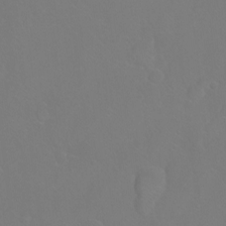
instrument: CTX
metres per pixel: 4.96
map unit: Ht
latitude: -7.1998
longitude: -29.6883
